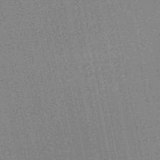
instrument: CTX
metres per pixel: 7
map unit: HNhu
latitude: -48.7275
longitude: 99.4265
